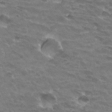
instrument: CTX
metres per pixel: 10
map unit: Hto
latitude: 32.8380
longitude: -41.6315
